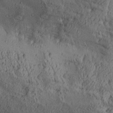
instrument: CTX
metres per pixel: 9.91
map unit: Aa
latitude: 28.8569
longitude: -134.4223
